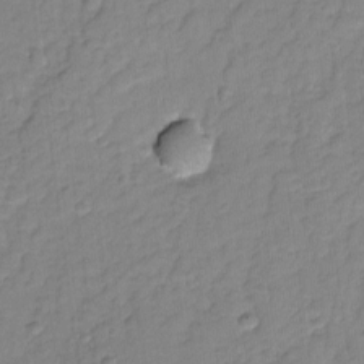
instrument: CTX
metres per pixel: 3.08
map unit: lAvf
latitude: -9.1998
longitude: -120.7624
